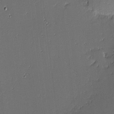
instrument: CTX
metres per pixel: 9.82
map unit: eHh
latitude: -3.8989
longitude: -82.6868
